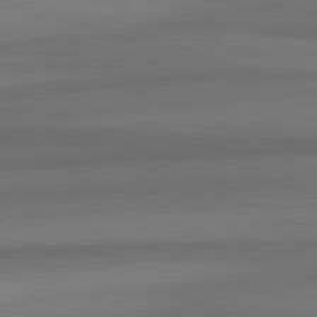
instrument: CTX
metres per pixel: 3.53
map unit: lApd
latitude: 82.6490
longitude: 176.1417
